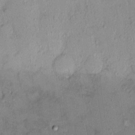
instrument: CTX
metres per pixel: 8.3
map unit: HNhu
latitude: 3.8205
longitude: 7.7855
